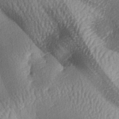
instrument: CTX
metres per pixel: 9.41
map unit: lAa
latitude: -6.2550
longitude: -127.1403
